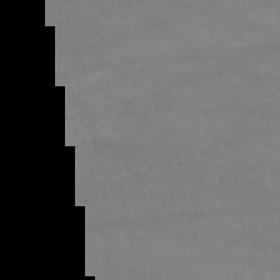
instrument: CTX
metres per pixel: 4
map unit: HNb
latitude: -53.7666
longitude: -35.0269
